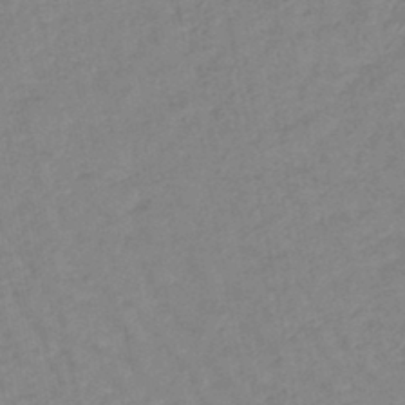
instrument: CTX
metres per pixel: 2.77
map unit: lHb
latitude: -44.2551
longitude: 80.6519
